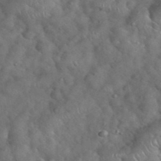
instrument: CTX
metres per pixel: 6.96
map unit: eHh
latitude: 39.2537
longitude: -57.1781
